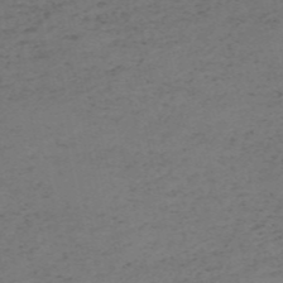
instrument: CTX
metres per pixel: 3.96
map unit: HNb
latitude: -55.8989
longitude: -43.6127
